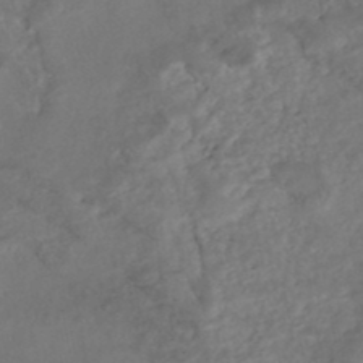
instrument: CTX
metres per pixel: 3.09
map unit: Nhe
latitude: -48.6897
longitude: -173.0836
